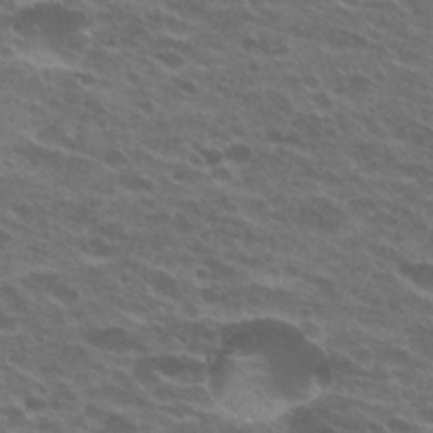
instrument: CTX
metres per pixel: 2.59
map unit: Hto
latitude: 26.2712
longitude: -29.4615
